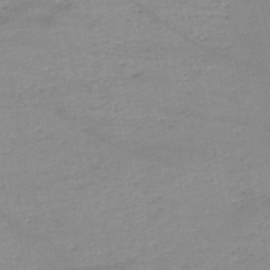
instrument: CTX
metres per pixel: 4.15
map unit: HNb
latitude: -49.8234
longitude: -40.7813
